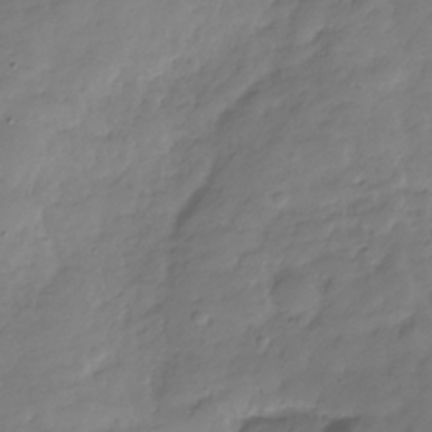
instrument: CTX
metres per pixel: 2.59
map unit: Hve
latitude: -31.1998
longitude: 91.0298
